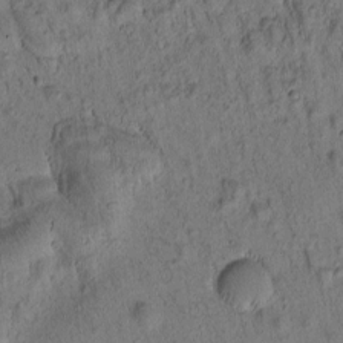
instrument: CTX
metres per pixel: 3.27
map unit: Htu
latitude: -2.8974
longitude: 172.4440
